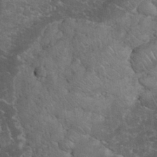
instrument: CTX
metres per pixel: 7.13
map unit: eHh
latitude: 33.7828
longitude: -65.9339
